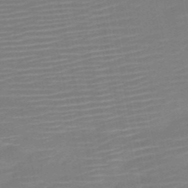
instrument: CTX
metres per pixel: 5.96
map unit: HNb
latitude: -51.5588
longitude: -47.8584
